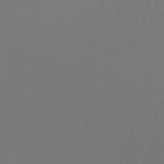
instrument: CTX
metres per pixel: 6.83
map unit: lHb
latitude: -47.1431
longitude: 64.1228
